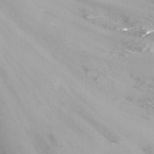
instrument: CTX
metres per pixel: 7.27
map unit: Nhu
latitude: -13.8989
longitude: -70.0633
